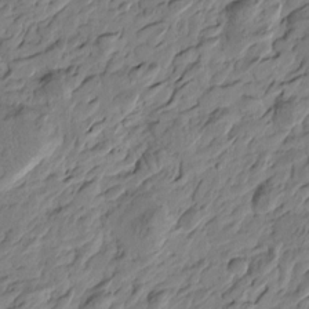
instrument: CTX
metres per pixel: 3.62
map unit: Htu
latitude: -3.6910
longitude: -178.5168
